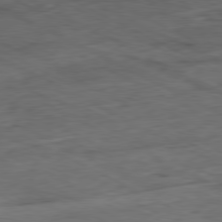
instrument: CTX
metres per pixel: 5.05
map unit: Ap
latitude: -80.6519
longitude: -82.8569
